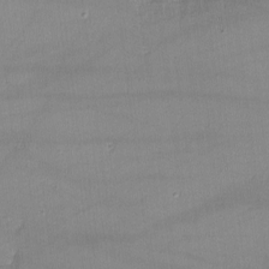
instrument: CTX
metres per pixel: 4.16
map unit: lHvf
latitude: -10.4062
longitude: -101.1781
